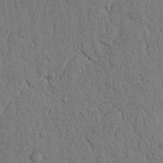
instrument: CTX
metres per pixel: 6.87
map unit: Nhu
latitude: 20.0633
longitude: -76.3467
